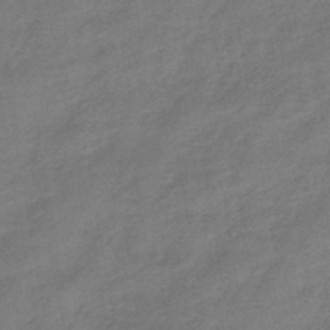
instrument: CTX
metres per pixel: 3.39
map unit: eHb
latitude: -42.5573
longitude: 82.9731
